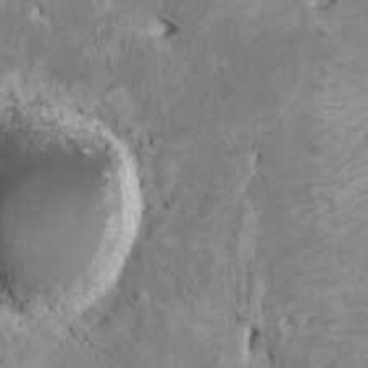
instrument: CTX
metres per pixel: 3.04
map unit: HNhu
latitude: 4.3089
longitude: -3.6505
